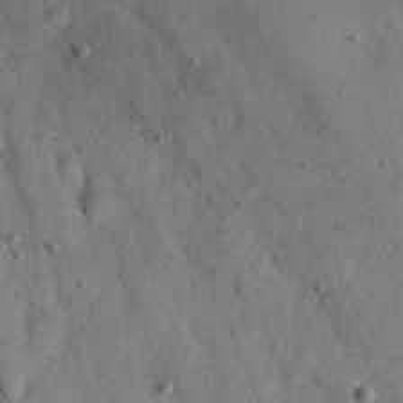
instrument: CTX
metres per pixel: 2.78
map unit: Nhu
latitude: 22.7624
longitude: -67.5560
